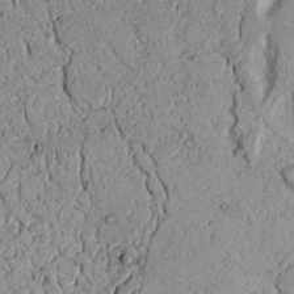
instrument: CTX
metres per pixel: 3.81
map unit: Nhu
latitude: 16.8002
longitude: -74.3845
